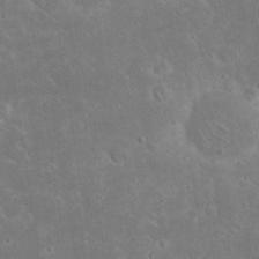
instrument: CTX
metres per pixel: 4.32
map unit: Nhu
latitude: 23.3104
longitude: -71.5938
